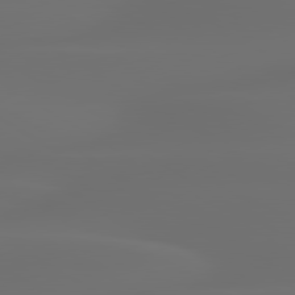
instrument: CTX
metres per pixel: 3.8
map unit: lApd
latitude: 80.1578
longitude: -85.3482
